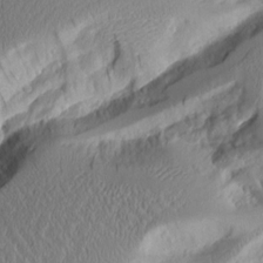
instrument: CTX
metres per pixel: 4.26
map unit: Aa
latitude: 11.6316
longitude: -126.6302
